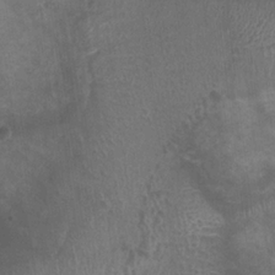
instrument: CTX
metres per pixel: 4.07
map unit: Ht
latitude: 3.7638
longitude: -19.8016
